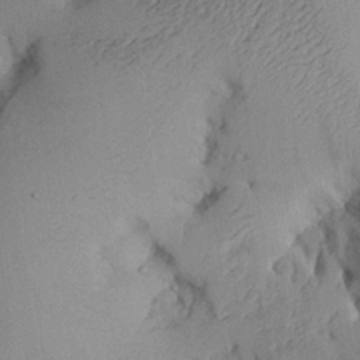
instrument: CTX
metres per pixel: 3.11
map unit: Aa
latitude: 26.7057
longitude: -129.7638
